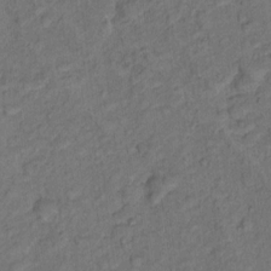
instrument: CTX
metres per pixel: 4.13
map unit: Hto
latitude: 15.4805
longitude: -31.1215
